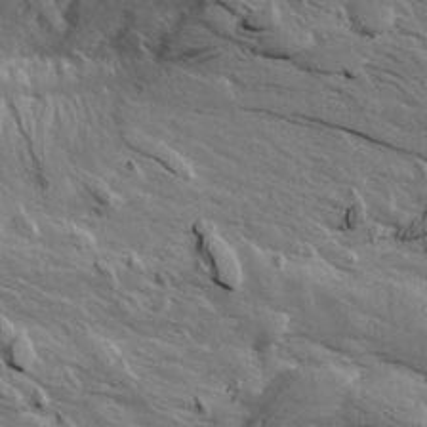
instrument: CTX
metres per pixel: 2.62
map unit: Aa
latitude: 10.9703
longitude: -142.3278
